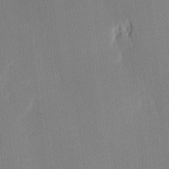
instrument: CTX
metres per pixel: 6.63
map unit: Ave
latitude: 3.5371
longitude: -113.6883
